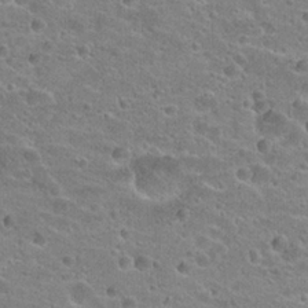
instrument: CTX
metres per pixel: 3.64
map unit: Hto
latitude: 23.6505
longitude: -43.5371
